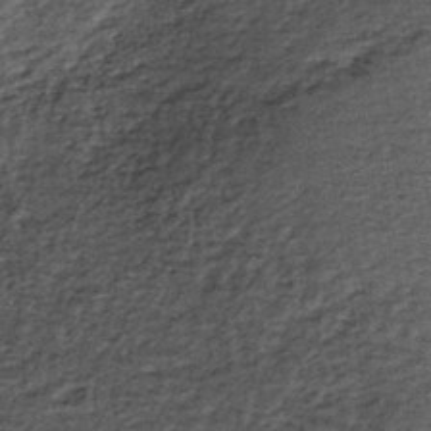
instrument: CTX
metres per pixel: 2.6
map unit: lHb
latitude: -39.2376
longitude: 66.2551
